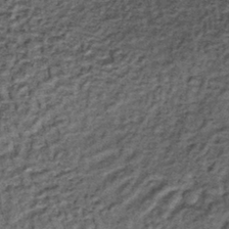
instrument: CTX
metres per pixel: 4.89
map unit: lHb
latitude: -38.4062
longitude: 66.3118
